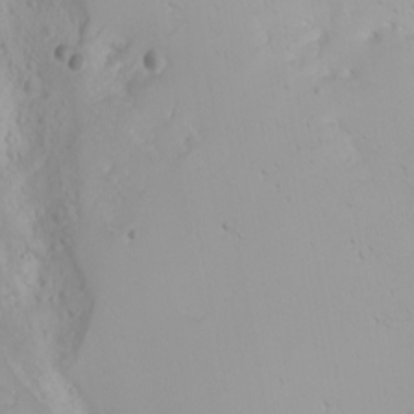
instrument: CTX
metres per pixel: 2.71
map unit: Nhu
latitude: -4.3495
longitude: -86.1578
